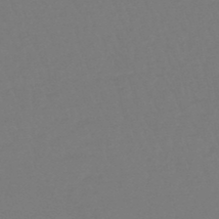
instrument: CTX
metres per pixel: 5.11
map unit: eHb
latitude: -48.8786
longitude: 86.0850
